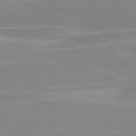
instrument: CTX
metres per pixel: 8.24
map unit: lApd
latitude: 80.5357
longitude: 171.1620
